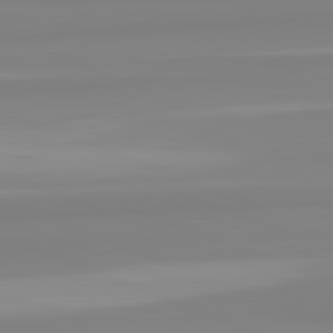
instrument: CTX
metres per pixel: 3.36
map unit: lApd
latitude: 82.4223
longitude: 175.1431
